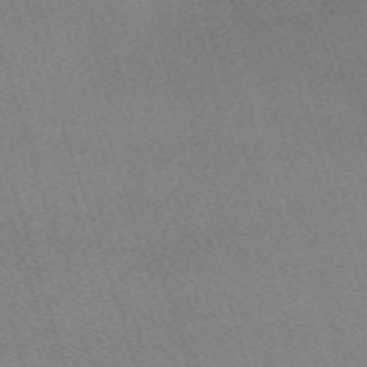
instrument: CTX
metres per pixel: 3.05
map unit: eHh
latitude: -62.2172
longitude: 49.7856
